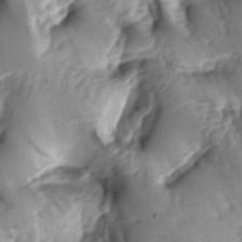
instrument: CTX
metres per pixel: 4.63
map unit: lAa
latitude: -5.9367
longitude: -126.4601
